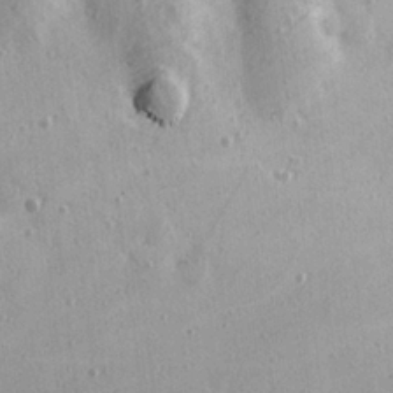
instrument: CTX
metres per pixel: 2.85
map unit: Hve
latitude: 25.5182
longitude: -93.1592
